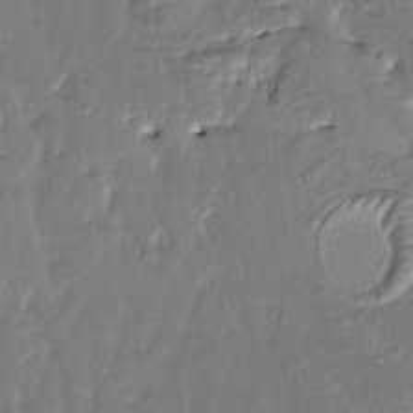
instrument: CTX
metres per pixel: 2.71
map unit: HNhu
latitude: 4.4979
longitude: 8.5952
